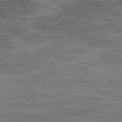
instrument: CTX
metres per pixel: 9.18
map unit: Hpe
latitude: 75.1970
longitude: -143.4049
